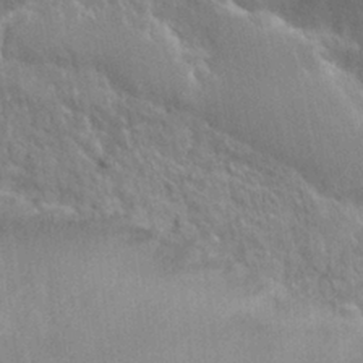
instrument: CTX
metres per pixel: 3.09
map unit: Nhu
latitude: 25.1781
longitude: -59.7639
